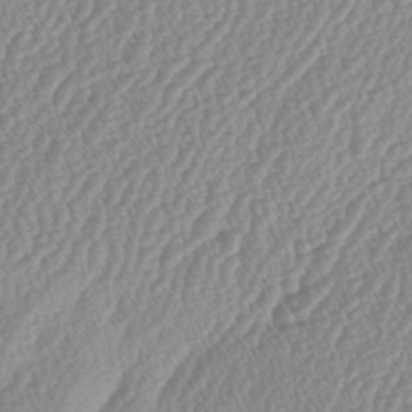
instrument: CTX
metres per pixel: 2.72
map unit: lAa
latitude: -4.9919
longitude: -129.6883
